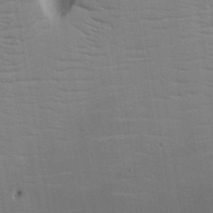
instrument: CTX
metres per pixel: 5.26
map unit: Aa
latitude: 17.5371
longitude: -143.3860
